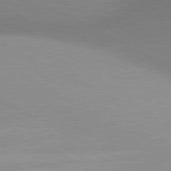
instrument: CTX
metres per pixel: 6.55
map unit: lApd
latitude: 80.8947
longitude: 134.6518
